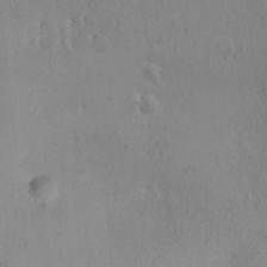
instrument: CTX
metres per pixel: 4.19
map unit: Ave
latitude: -8.3306
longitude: -121.7072
